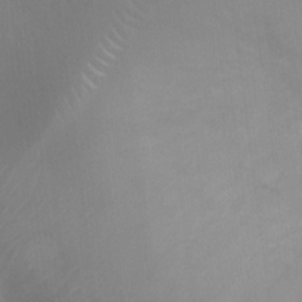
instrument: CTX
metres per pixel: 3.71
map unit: Ht
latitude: 2.6868
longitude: -25.8772
